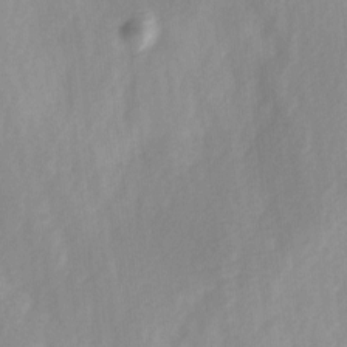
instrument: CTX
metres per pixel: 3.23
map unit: Ave
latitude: 1.8772
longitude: -112.5168
